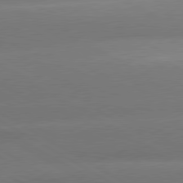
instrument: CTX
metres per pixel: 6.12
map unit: lApd
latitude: 80.3278
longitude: -149.8017
